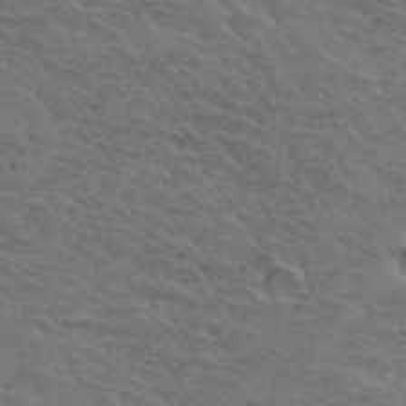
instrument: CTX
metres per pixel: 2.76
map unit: Hto
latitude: 32.6302
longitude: -46.0444
